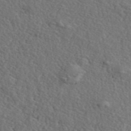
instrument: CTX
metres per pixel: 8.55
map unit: eAb
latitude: 43.8017
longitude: 112.7463
